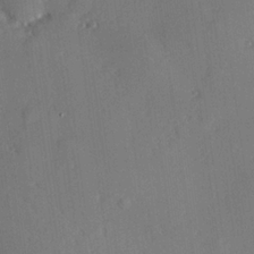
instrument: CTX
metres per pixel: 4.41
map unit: Hve
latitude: 25.3670
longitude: -93.1403
